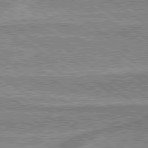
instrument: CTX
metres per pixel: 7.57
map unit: lApd
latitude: 79.5182
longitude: 175.9556
